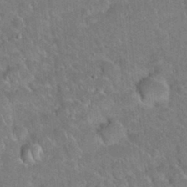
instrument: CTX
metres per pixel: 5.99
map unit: Hto
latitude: 19.4615
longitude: -49.9528
